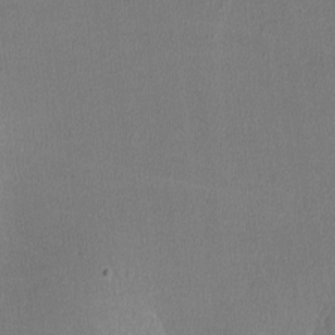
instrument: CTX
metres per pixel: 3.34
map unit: lHvf
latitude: -11.6911
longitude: -100.1578
